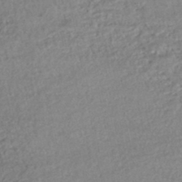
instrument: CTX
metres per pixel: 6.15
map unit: HNhu
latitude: -47.5777
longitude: 102.5196
